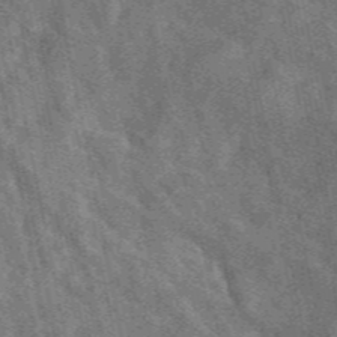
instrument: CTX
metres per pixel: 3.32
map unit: eAb
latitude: 48.0444
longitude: 119.6533
